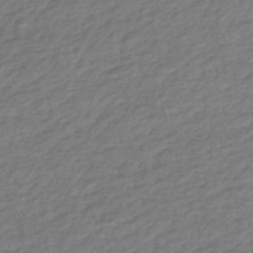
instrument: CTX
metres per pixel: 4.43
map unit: HNb
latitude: -49.2376
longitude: 58.6329
